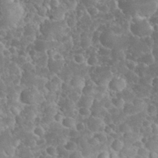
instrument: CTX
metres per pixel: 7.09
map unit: eHh
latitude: 32.5735
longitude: -63.8395
